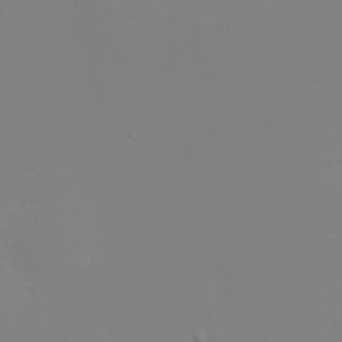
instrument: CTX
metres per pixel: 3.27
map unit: eHh
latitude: -2.4440
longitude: -75.8205
